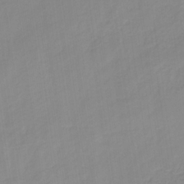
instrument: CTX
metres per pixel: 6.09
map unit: HNb
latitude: -31.8044
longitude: 59.9178
